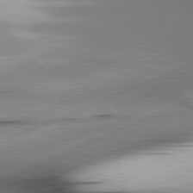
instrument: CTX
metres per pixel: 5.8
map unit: lApd
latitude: 81.8583
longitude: -166.6112
